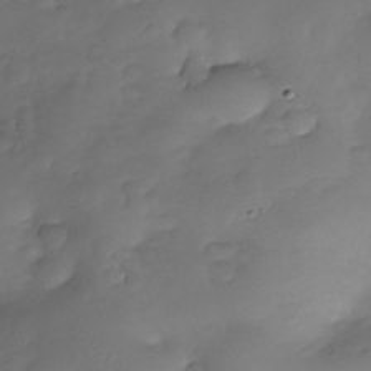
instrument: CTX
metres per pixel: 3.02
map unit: Nhe
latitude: -33.8234
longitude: -144.3089
